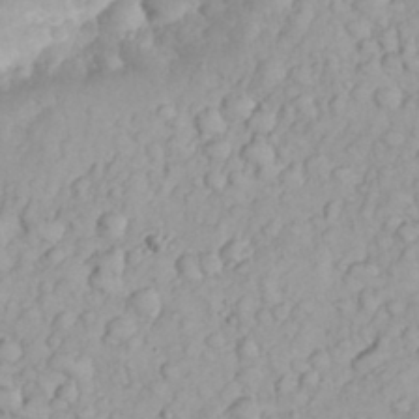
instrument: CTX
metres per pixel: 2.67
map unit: eHh
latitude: 32.4790
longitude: -62.9703
